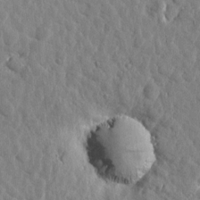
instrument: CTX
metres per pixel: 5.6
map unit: Htu
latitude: 1.7827
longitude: -179.0081
